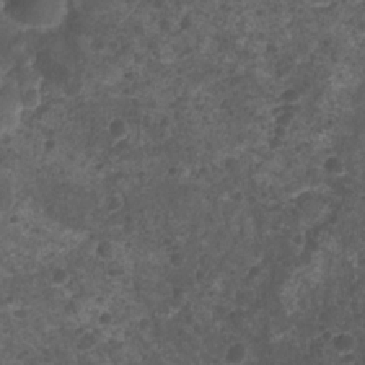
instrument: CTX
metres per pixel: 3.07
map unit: Nhu
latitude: 2.7435
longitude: -15.6883
